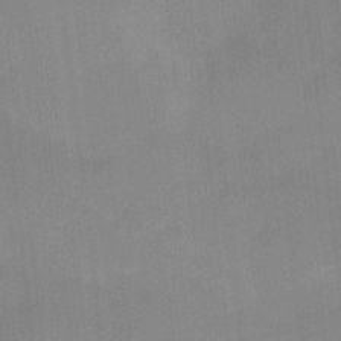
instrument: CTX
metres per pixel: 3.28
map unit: Ht
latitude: -1.0676
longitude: -20.3845
